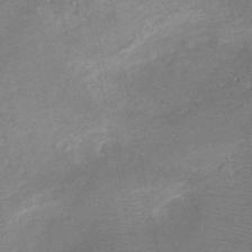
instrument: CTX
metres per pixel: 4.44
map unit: HNb
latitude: -49.5210
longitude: -42.5735
